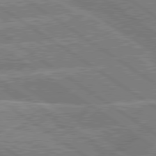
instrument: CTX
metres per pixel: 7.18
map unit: lApd
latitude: 79.8017
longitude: -157.2725
